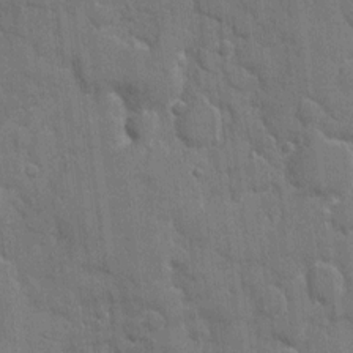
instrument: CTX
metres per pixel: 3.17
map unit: eHh
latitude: 8.6113
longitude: -67.8583
